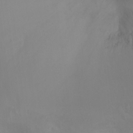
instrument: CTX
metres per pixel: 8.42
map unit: Ht
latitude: -9.6344
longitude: -32.0255
